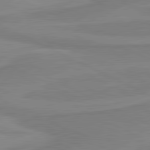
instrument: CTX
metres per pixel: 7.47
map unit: lApd
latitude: 81.1592
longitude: 170.1795
